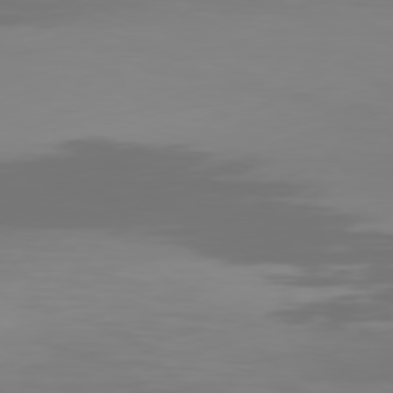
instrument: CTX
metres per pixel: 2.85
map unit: Hpe
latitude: 77.3481
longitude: -135.4048
